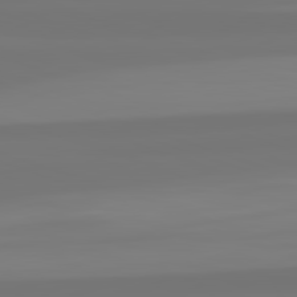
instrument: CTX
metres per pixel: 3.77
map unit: lApd
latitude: 82.3467
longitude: -178.8947
